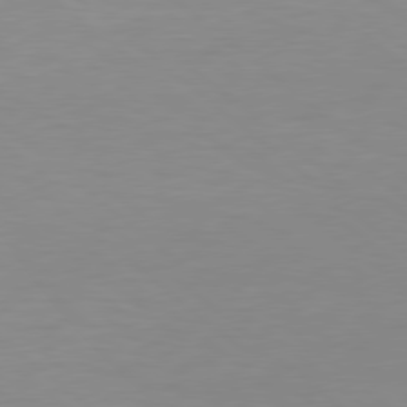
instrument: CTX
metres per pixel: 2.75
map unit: Hpe
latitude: 78.4790
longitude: -149.2915
